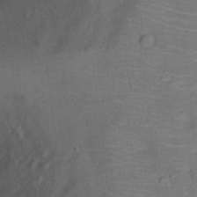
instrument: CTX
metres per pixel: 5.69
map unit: Ht
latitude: 12.9325
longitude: -39.1214
